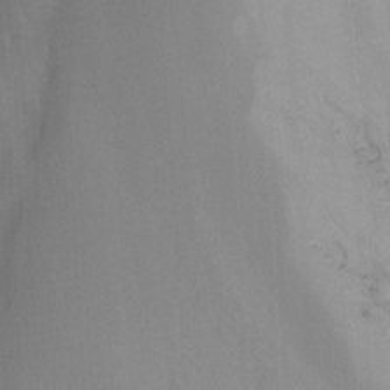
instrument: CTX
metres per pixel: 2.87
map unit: Nhu
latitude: -15.5399
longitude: -53.4805
